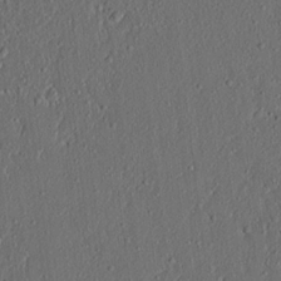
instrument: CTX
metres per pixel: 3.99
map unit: lAvf
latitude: 7.9339
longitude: 167.8800
